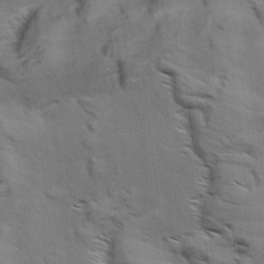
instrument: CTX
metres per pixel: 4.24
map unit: Aa
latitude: 9.6316
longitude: -140.3089
